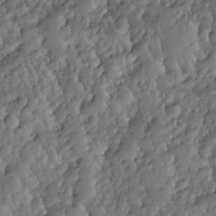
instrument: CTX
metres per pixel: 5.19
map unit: Nhe
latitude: -29.5588
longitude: -110.6113
